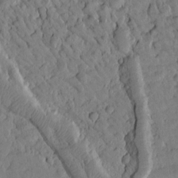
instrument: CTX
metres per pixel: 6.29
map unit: Htu
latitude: 2.1200
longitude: 177.9556
